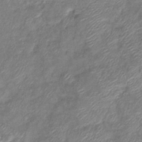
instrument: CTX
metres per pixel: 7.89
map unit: eHb
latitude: -39.3132
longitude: 78.1794
